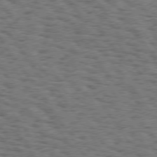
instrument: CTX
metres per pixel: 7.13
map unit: Hpe
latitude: 74.5735
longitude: -134.3656
